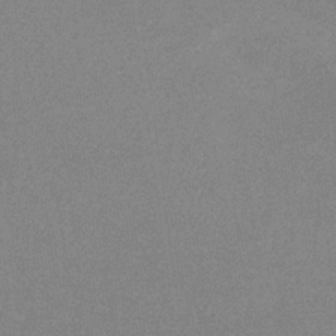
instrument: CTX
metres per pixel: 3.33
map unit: eHb
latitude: -32.7652
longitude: 67.9556
